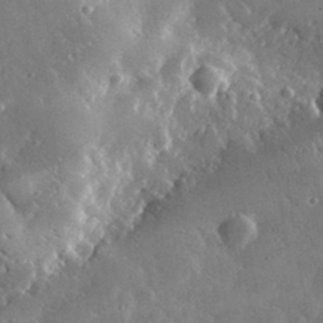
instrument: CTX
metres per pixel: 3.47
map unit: lHvf
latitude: 33.7828
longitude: -87.3670
